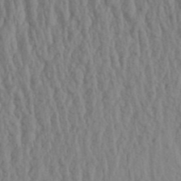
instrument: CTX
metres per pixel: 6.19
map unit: Aa
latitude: 32.3467
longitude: -135.4237
